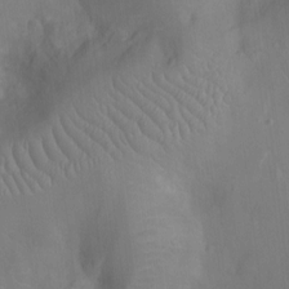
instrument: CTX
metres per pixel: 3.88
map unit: Ht
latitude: -9.3510
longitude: -22.9892
